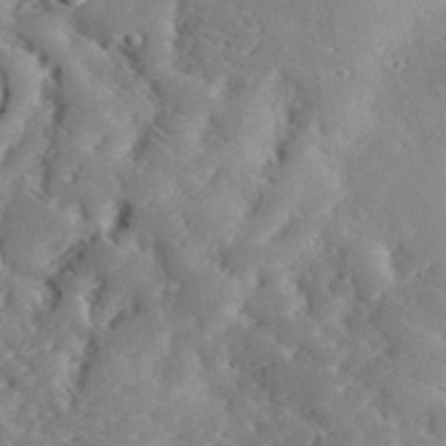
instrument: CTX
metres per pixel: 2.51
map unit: lHvf
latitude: 32.8758
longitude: -83.8583
